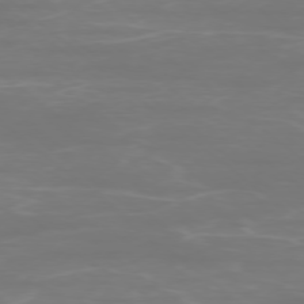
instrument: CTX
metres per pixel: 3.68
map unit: Ap
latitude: -77.6911
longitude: -94.4601
